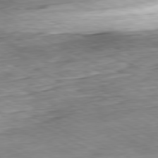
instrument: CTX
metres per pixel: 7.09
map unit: Ap
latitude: -80.8408
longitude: -80.3089
